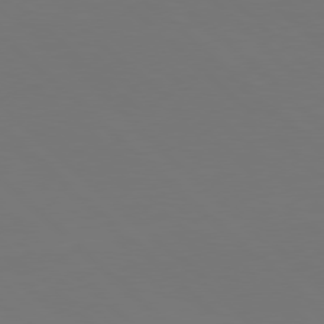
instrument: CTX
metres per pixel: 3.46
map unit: Hpe
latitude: 77.9528
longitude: -170.2900
